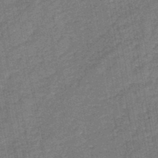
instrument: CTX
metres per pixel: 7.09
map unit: HNb
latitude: -45.3321
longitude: -36.5924
